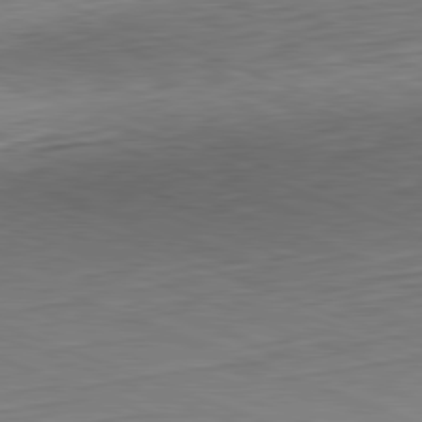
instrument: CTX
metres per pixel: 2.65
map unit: Hpe
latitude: -82.3684
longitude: 12.5763
